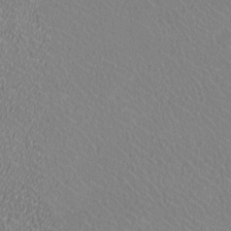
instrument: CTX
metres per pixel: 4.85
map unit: HNhu
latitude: -0.8030
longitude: -1.4237
